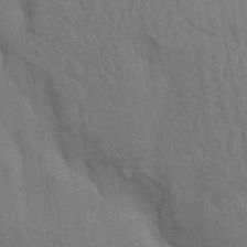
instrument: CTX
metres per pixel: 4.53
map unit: Aa
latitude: 8.9892
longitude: -126.8380
